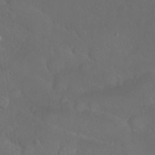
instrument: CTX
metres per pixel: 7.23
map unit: Nhu
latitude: 26.9325
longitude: -64.9514
